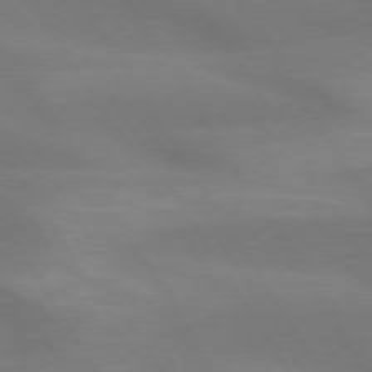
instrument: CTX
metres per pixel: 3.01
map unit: lApd
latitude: 73.8962
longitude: -48.8002
